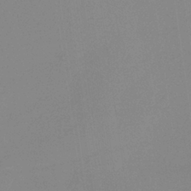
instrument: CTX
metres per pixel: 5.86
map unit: HNb
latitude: -36.2172
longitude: 54.8219
